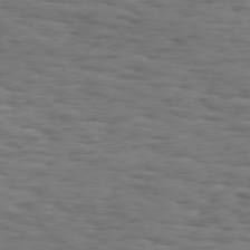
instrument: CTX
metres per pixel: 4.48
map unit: Hpe
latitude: 74.1767
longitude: -133.1592
